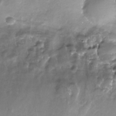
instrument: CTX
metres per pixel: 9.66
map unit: Nhe
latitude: -32.3496
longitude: -93.3103
